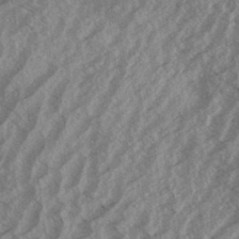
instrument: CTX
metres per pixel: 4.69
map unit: Aa
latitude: 33.5749
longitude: -140.1011
